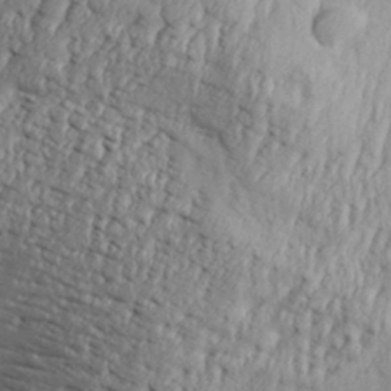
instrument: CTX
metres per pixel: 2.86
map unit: Aa
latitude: 31.1592
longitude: -134.8569
